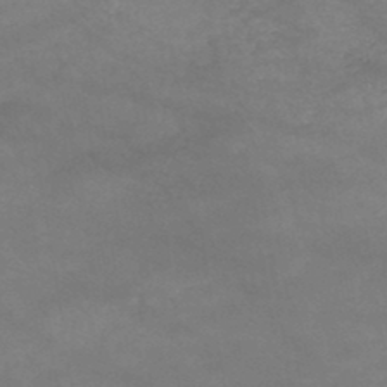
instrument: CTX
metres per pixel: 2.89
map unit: HNb
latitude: -45.4832
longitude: -37.1026
